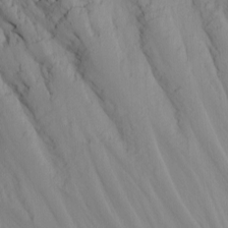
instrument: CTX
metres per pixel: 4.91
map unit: Nhu
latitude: -4.5951
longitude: -83.3859
